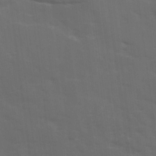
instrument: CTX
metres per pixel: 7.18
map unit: Ave
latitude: 18.9513
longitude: -130.5546
